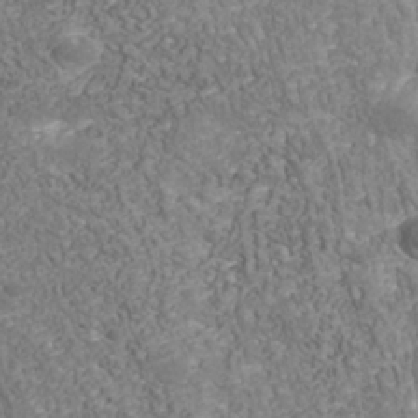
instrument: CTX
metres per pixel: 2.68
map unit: Nhu
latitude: -39.1242
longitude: -85.1592
